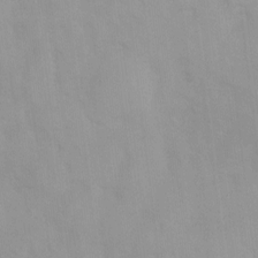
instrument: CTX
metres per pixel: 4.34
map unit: Ht
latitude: 3.3292
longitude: -23.1781
